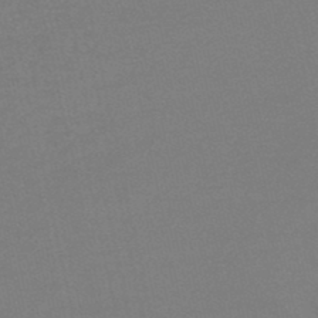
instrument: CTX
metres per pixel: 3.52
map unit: lHb
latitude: -45.5777
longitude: 67.5588
